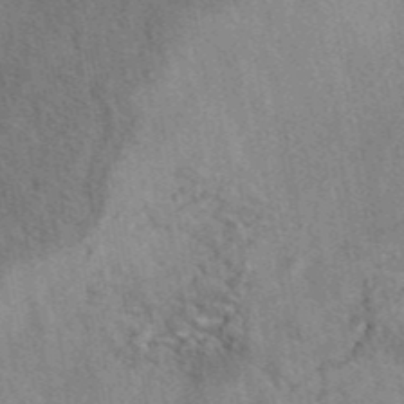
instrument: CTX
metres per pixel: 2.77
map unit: eAb
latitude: 42.5168
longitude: 110.3117
